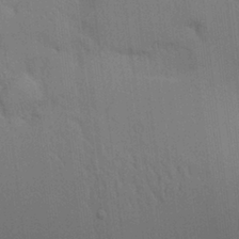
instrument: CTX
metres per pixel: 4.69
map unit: Aa
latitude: 24.8946
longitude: -133.0647
